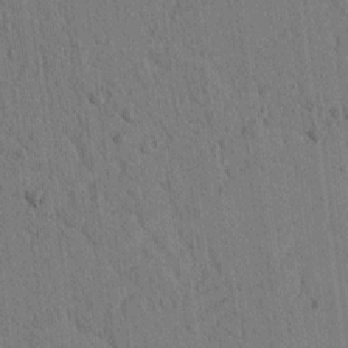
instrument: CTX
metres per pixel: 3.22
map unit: lAvf
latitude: 8.3656
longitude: 165.3888
